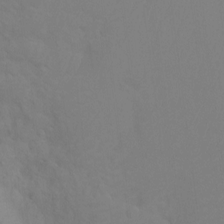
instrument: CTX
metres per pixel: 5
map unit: Ht
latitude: -9.1242
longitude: -34.2144
